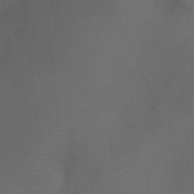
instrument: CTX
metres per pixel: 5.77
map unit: Nhu
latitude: -11.3699
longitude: -21.4049
